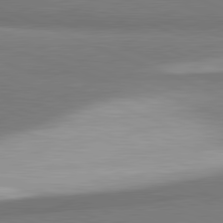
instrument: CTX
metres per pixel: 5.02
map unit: lApd
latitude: 81.6883
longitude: 164.7463
